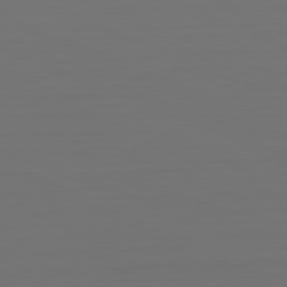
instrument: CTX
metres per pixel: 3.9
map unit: Hpe
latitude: -81.7478
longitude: 7.3509
